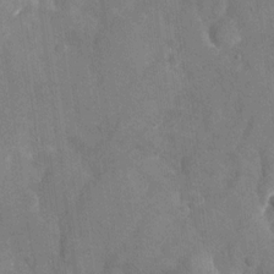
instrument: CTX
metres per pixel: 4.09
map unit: Nhu
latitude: -28.1606
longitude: -58.2334
